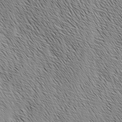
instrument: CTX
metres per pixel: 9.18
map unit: Ave
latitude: 0.9891
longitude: -115.0080
